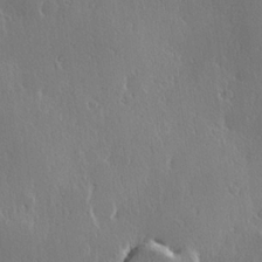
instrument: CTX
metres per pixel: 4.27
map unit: Hve
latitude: 22.9703
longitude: 146.1983
